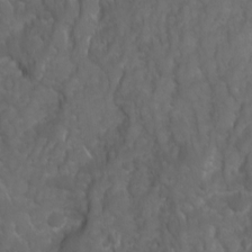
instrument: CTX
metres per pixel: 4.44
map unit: Ave
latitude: 16.2334
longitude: -132.5546
